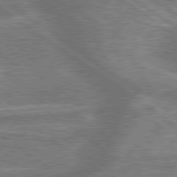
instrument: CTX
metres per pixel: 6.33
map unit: lApd
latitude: 79.7072
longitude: -171.0836
